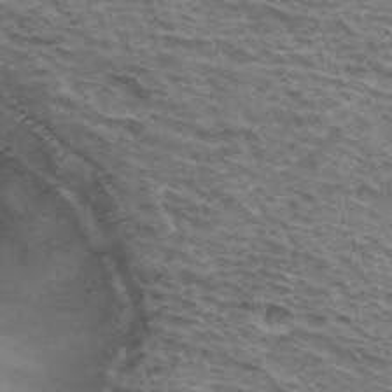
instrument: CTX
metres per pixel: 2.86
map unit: Hto
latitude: 32.9136
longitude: -44.4790
